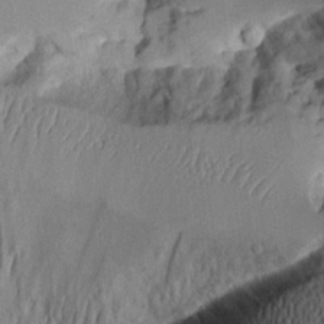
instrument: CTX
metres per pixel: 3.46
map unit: Aa
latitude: 9.6694
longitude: -128.3278
